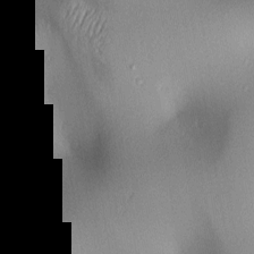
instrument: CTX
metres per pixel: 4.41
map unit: lAa
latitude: 2.5734
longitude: -116.5168
